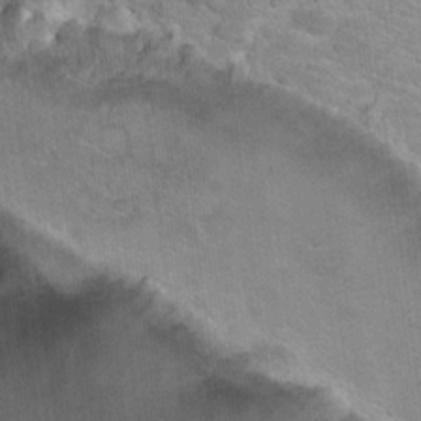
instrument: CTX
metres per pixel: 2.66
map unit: Hto
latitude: 17.5560
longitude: -36.8569
